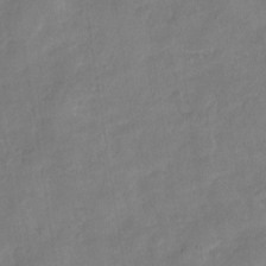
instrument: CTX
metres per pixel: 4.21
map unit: Nhu
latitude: -29.5399
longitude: -62.5357
